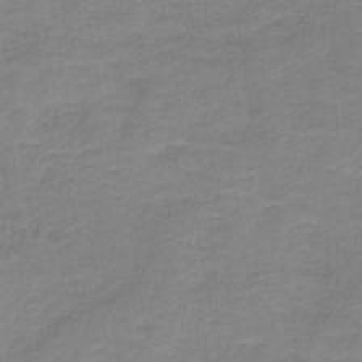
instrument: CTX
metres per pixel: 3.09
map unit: eAb
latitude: -35.6533
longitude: 52.5384
